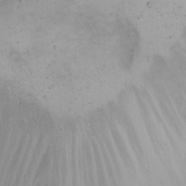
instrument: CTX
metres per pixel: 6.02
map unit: Nhu
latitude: 23.0458
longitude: -62.2334
